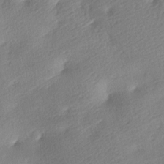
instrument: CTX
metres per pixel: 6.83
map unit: lAa
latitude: -8.6140
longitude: -127.8395
